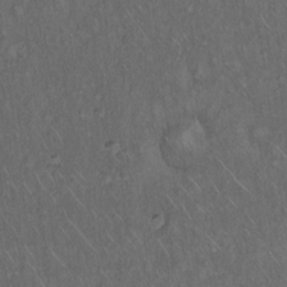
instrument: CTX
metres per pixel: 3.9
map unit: Hto
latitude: 15.5560
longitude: -56.7813
